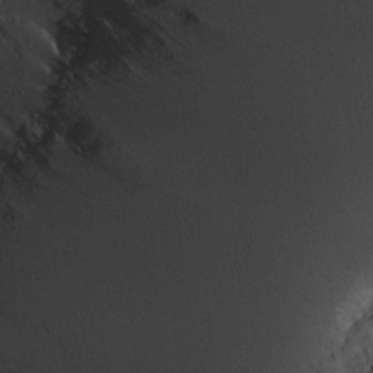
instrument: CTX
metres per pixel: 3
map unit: Htu
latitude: -6.6518
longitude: 158.1606
